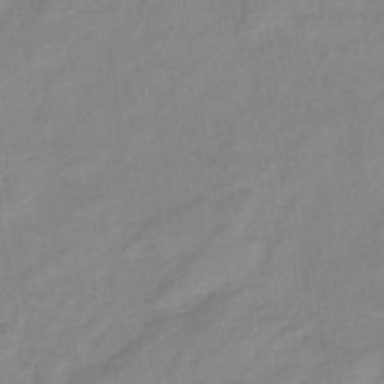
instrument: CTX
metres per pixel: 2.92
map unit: lHb
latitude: -34.9731
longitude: 72.7841
